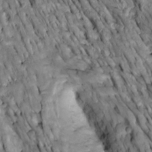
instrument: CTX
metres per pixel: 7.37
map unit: Htu
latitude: -2.6896
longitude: 149.7856
